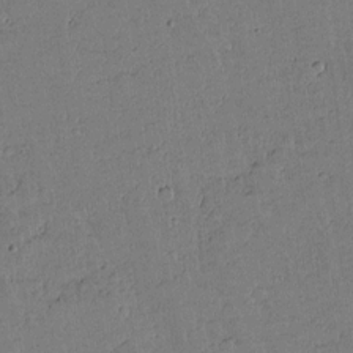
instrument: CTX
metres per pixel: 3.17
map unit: lAvf
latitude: 14.2145
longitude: -127.1970
